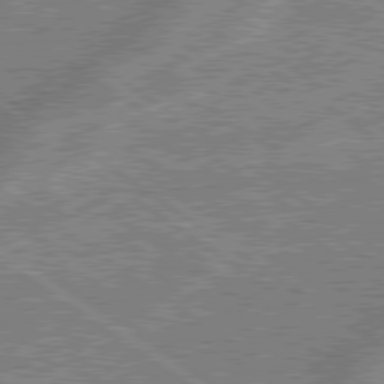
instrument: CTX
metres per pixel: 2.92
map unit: lApd
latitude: 79.1026
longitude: -169.9528
